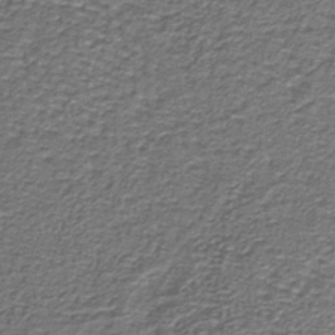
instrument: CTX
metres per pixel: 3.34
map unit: lHb
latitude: -39.9745
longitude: 61.3699
